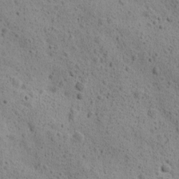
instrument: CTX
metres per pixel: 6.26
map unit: Ave
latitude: 11.5938
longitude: -105.8395
